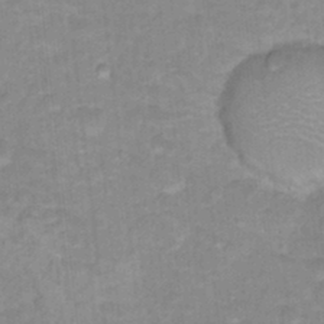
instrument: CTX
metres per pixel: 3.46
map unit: Hto
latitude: 17.1970
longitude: -35.1214
